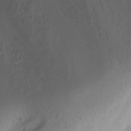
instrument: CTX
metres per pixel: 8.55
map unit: Nhu
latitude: -3.0297
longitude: -71.6883
